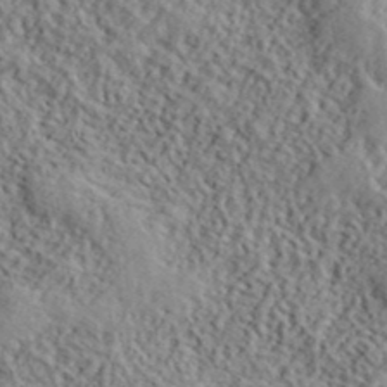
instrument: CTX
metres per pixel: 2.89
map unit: lHvf
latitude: 40.8757
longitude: -87.8205
